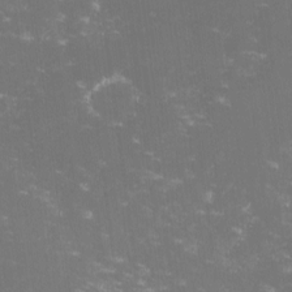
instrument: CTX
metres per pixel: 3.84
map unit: lHvf
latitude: -14.3496
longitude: -101.2915
